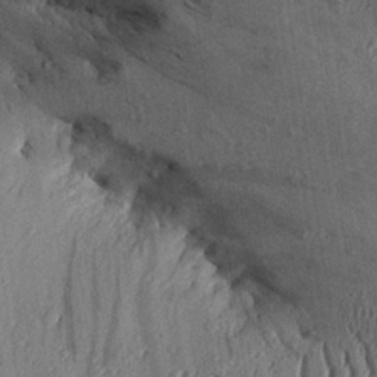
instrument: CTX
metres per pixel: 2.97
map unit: Aa
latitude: 28.8947
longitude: -134.4790
